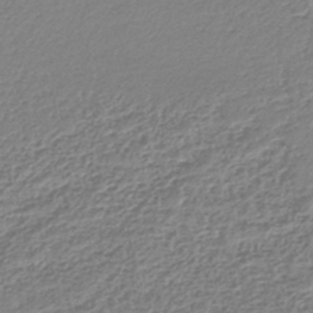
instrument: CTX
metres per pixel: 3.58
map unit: lHb
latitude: -44.9353
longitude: 73.6722
